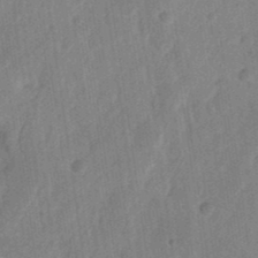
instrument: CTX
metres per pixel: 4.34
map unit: Ht
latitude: 12.1578
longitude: -74.8758
